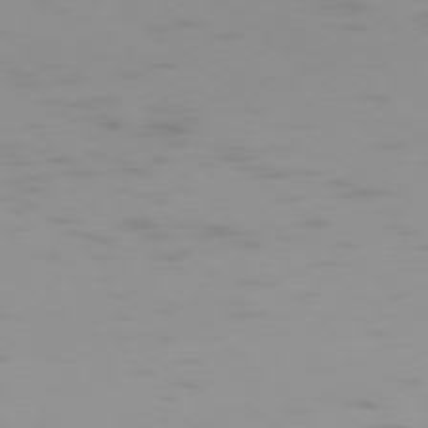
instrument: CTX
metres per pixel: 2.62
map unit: Ap
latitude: -76.7841
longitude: -68.1578
